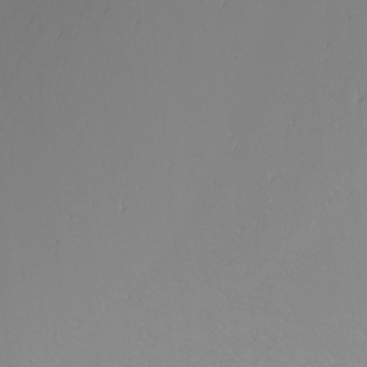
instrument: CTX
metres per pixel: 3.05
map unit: Nhu
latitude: -5.6155
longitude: -92.0633
